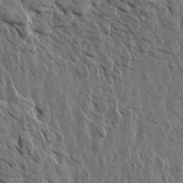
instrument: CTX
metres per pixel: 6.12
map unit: Aa
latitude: 13.9339
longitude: -143.1025
